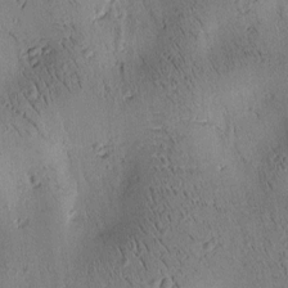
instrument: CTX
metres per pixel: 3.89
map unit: Htu
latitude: -4.1794
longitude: 172.3306
